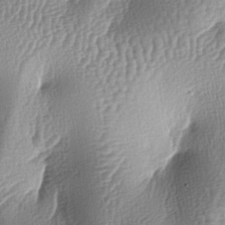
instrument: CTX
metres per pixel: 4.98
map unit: lAa
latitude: -6.6329
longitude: -127.4804
